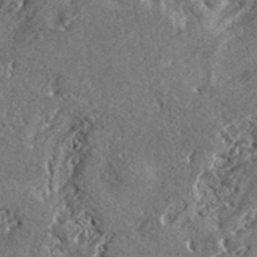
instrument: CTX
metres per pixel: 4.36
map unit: lHvf
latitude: 42.3089
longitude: -89.1781
